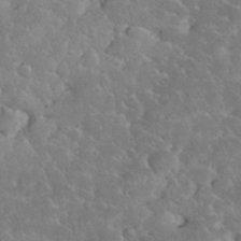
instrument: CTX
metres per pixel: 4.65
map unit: eHh
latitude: 35.1781
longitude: -64.7813
